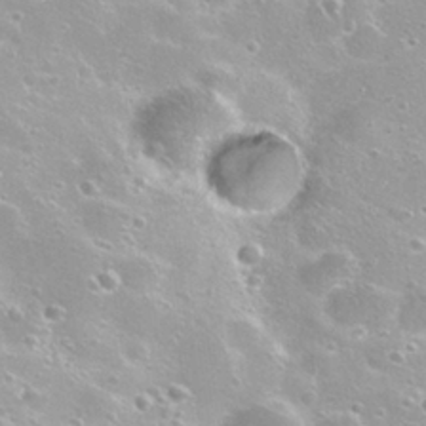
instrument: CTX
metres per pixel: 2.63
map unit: Nhu
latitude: 27.9528
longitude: -50.8191
